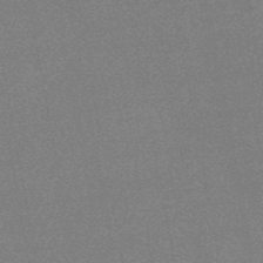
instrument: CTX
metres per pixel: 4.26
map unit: lHb
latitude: -48.8408
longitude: 82.5951
